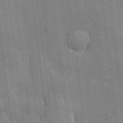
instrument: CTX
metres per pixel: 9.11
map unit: lHvf
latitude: 21.1970
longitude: 143.6721
